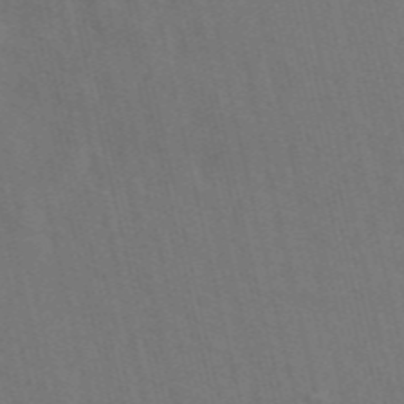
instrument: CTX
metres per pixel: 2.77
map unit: ANa
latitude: 49.6505
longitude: -79.5560
